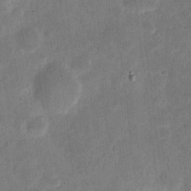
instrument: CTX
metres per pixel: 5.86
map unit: eHh
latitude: 6.6868
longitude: -71.2537
